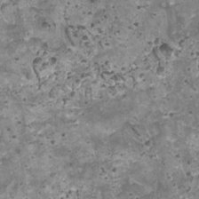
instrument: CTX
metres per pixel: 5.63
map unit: HNhu
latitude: 0.5545
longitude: 2.1038
